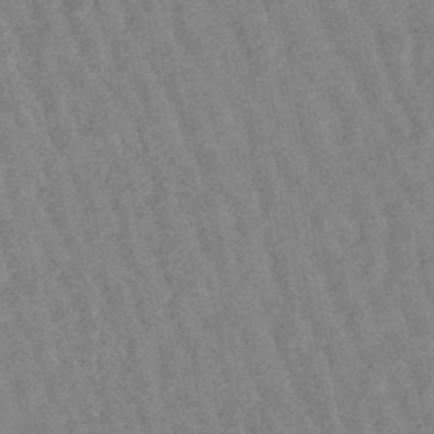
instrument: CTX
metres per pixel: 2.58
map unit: lHb
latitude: -48.3684
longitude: 77.8044
